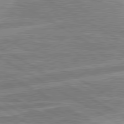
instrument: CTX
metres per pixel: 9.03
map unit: lApd
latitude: 80.6490
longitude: -170.5168
